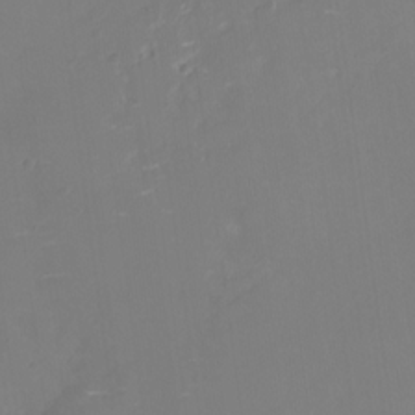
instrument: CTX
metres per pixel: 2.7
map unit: Nhu
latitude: -28.4629
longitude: -78.2523
